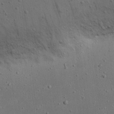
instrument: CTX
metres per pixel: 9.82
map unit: eHh
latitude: 23.3104
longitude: -69.8395
